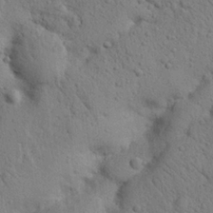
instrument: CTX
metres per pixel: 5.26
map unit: Nhu
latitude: 21.1781
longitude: -74.6113
